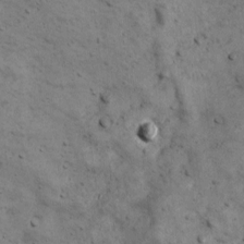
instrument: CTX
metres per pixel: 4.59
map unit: Ave
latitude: 17.1781
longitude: -133.8961
